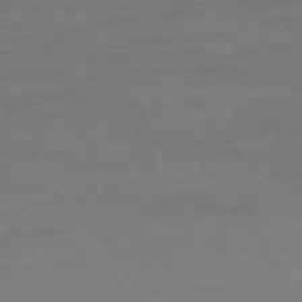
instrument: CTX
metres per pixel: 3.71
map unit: Ap
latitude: -74.4818
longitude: -85.8206
